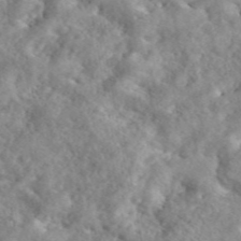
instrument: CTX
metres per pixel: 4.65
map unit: eAb
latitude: 45.4237
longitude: 128.6896
